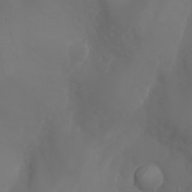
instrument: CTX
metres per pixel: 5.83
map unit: Nhu
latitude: -6.9919
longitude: -90.3467
